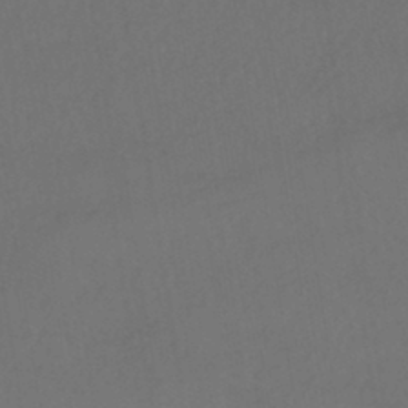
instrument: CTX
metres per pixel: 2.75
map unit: HNhu
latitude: -43.7099
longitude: 94.6518
